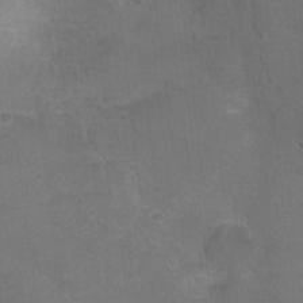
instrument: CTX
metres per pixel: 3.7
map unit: Nhu
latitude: 3.8772
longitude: -17.3292
